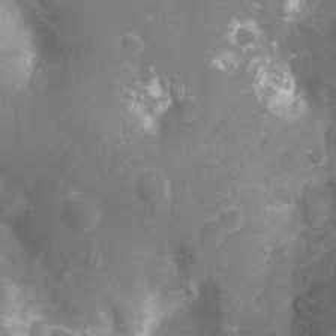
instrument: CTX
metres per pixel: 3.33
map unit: Nhu
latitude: -13.9745
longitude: -25.0458
